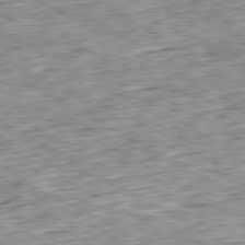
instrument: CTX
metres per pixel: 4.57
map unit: Ap
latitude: -80.5574
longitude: -84.0444
